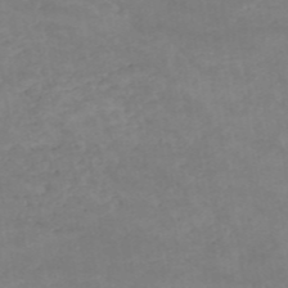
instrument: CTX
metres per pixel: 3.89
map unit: HNb
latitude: -54.3495
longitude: -34.5923
